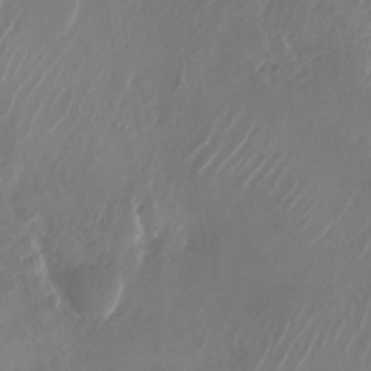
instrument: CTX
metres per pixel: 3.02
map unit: Nhu
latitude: -28.1417
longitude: -71.4615
